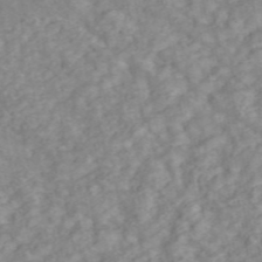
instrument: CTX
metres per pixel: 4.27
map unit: ANa
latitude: 46.0444
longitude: 24.1039
